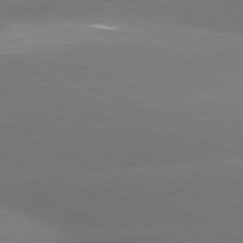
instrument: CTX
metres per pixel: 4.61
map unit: lApd
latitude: 80.6490
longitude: -151.1970
